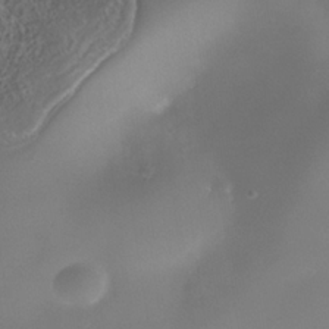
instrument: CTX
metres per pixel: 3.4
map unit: Nhe
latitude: -36.4629
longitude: -117.9528
